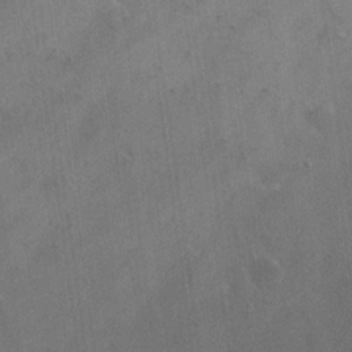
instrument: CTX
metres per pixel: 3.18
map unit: eHh
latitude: 19.1403
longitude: -65.7450
